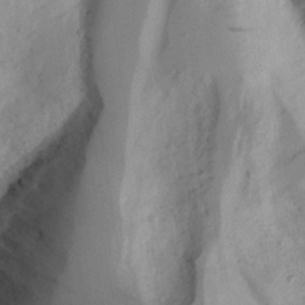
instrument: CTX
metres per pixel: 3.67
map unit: Aa
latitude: 23.5938
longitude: -131.6883
